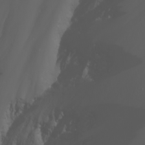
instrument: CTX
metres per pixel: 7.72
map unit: Nhu
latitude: -5.6722
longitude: -90.4223
